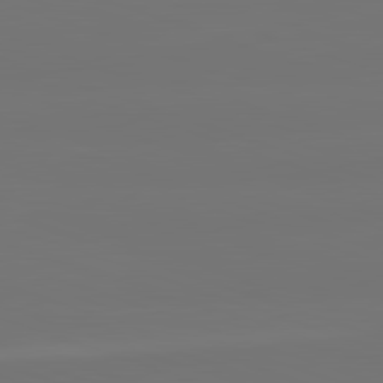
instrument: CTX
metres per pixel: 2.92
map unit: lApd
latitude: 82.3467
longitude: 144.3495
